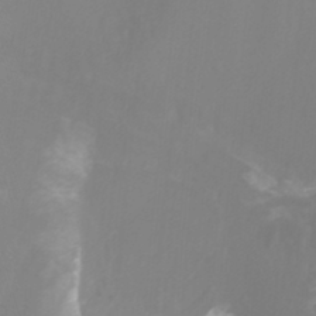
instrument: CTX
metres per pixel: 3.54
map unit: Nhu
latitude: -7.9367
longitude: -75.4426
